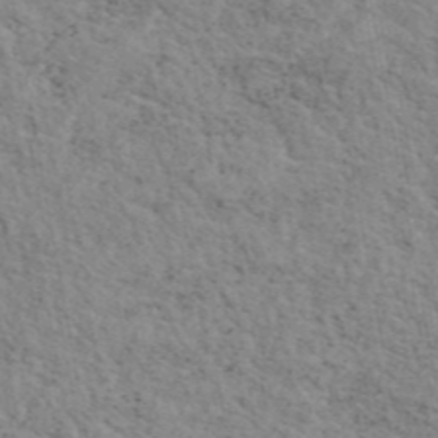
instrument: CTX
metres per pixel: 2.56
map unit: eAb
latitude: 44.4223
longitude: 113.5588
